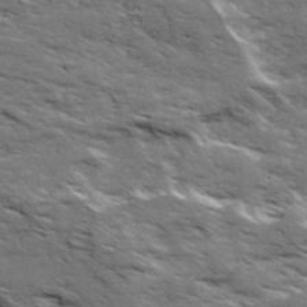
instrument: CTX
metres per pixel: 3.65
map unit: Ave
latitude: 19.4048
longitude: -134.9513
